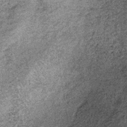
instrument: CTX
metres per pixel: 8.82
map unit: lHb
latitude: -36.8597
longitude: 66.5763
